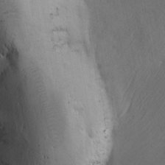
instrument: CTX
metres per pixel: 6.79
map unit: Ave
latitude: -7.0486
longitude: -119.5182
